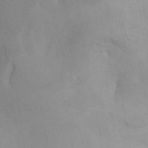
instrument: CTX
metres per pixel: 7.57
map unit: Aa
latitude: 27.1781
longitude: -147.4238
